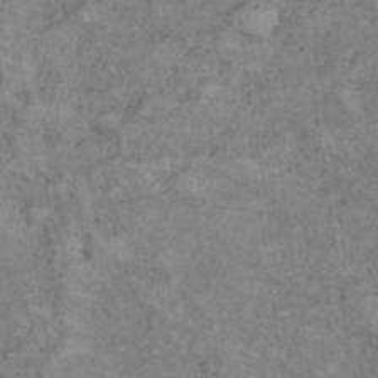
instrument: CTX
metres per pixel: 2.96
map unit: eHh
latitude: 38.3089
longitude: -56.9891
